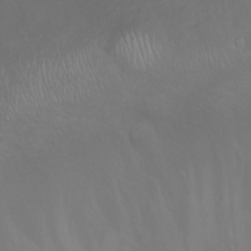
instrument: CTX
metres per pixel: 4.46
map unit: eHh
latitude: 24.5923
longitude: -64.3089
